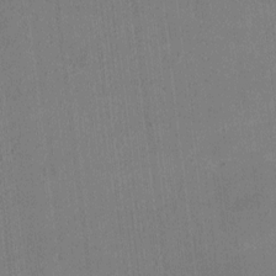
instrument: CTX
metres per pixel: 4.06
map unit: HNhu
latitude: -3.5210
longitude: -3.6694
